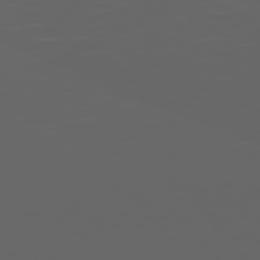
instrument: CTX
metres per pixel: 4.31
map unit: Hpe
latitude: 73.9528
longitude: -127.2915
